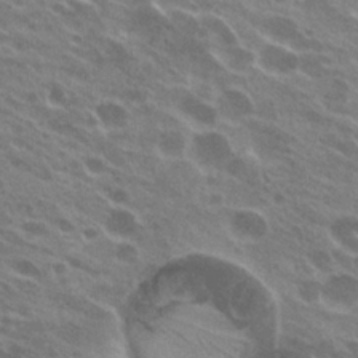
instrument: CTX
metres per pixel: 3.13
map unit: Hto
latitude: 23.9717
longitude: -38.5924
